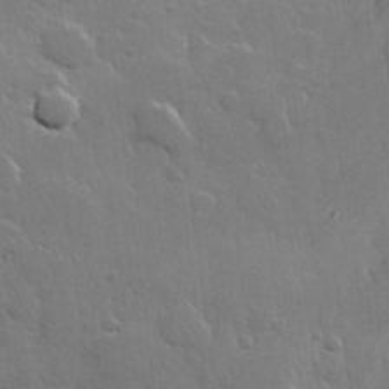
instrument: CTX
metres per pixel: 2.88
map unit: Hve
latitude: 22.6301
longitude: 149.2187
